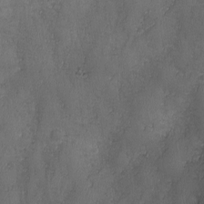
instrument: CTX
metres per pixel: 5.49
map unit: Ave
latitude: -7.4454
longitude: -119.8961
